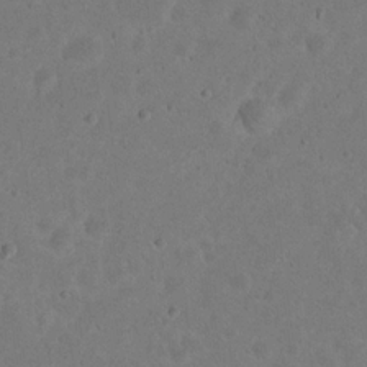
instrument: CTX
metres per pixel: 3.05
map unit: eHh
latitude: 20.3656
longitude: -63.0459
